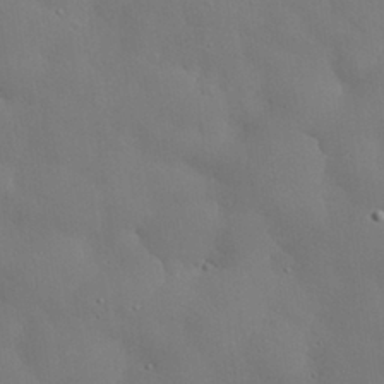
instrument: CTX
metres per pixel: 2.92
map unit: eHh
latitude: 30.3657
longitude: -82.4034
